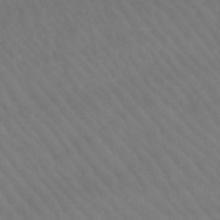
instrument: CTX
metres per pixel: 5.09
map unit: lHb
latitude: -47.5399
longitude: 75.4455
